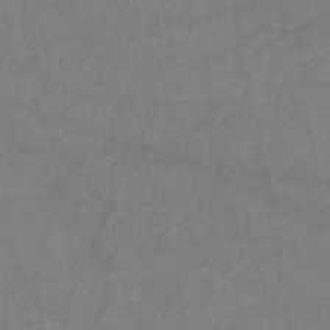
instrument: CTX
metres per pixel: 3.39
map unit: eHh
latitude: -45.0675
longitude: -30.0633
